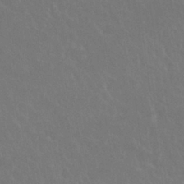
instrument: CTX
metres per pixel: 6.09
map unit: Nhu
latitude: 26.5924
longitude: -51.8583
